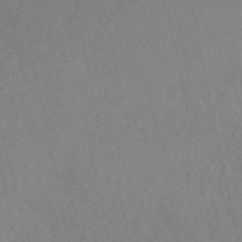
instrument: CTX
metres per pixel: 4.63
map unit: eAb
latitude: 49.3860
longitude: 107.1242
